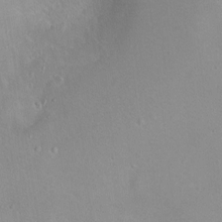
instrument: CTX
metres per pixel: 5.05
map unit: Ht
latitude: -0.4629
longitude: -45.2348
